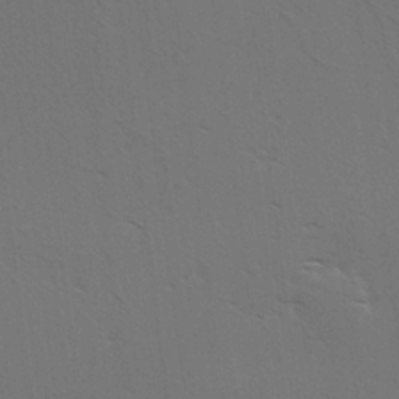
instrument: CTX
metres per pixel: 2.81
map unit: Hve
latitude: 3.6883
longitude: -125.2914
